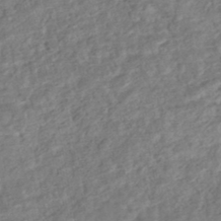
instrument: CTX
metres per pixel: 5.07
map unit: HNhu
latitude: -44.6141
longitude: 101.6532
